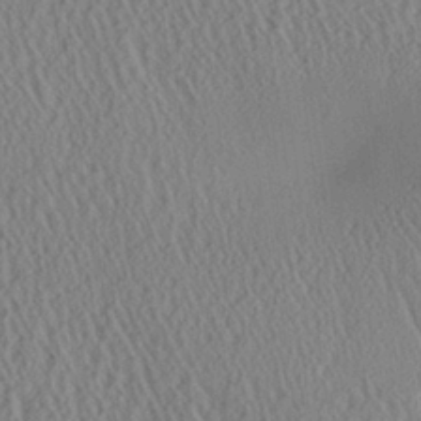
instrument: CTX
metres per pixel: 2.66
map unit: Aa
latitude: 25.7260
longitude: -134.1766
